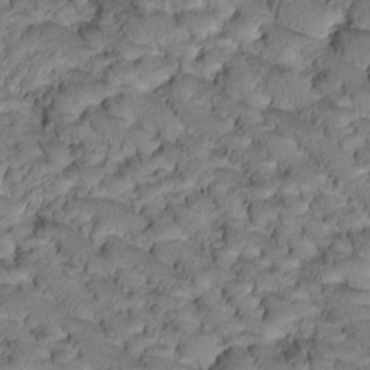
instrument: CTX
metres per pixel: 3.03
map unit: Htu
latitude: -1.4077
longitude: 172.8975
